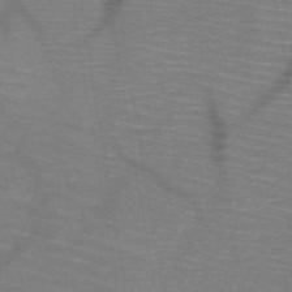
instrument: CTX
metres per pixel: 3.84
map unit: HNb
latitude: -50.4251
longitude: -44.9702
